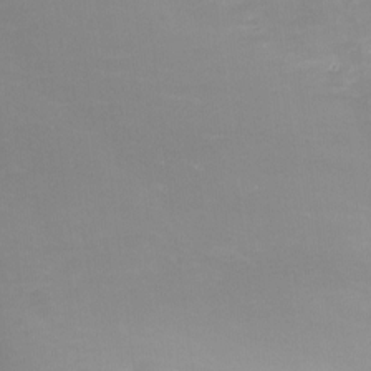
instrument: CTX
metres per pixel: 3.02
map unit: Nhu
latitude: -17.6533
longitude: -48.0444
